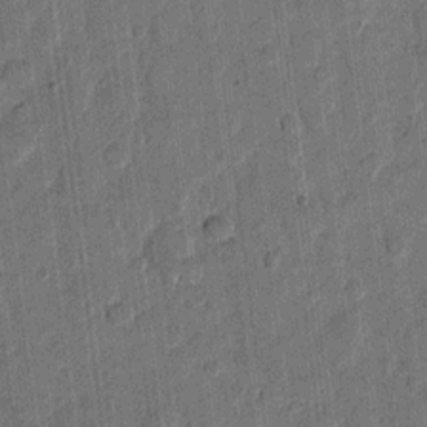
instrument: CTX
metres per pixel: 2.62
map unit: eHh
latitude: 11.9906
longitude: -66.2900
